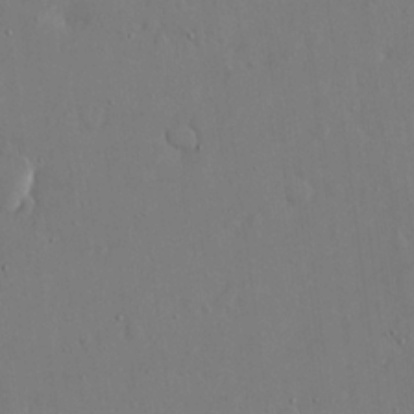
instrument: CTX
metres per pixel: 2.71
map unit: eHh
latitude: 15.4805
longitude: -70.8947
